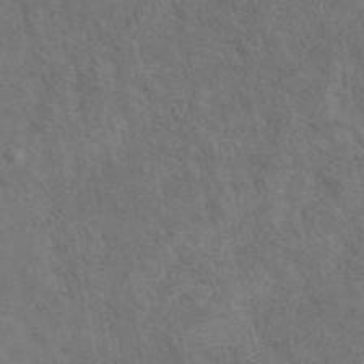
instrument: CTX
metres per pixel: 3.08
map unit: eAb
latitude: 42.8569
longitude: 110.1227
